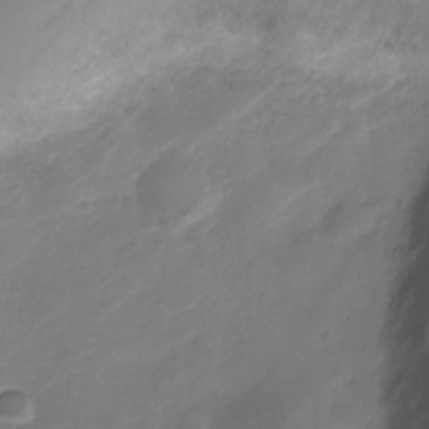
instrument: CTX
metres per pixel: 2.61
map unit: Nve
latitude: -20.6140
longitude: 107.1431
